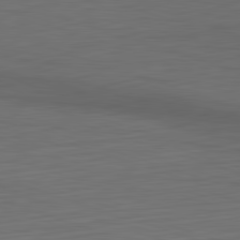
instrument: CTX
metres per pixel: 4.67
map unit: Hpe
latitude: -82.5951
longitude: 10.8597
